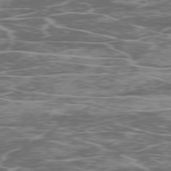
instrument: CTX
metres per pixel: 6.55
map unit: Ap
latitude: -76.5574
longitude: -69.0648
